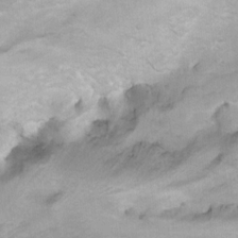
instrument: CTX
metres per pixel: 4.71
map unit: Hto
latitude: 6.8569
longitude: -36.3090
